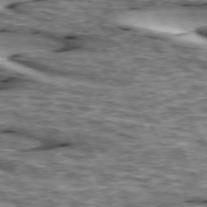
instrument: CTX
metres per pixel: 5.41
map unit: lApd
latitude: 74.0633
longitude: -54.7813
